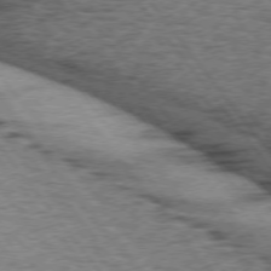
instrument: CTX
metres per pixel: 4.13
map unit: lApd
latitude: 73.6694
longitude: -76.8947
